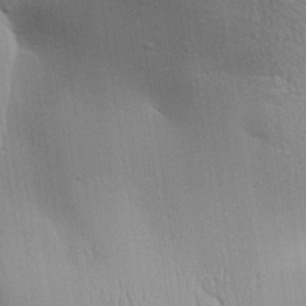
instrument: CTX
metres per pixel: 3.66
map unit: Aa
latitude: 31.5371
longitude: -140.1955
